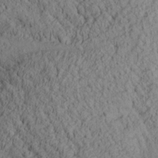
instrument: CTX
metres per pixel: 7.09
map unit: Aa
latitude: 28.2144
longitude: -135.1403
